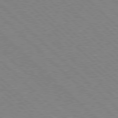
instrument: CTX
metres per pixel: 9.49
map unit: Hpe
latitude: 77.5371
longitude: -172.0633
